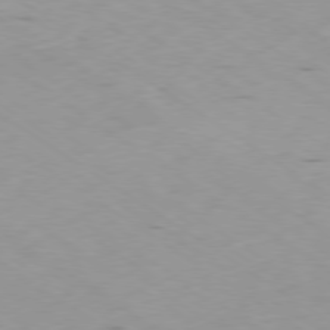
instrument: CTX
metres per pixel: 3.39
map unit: Ap
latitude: -79.3131
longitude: -72.0255
